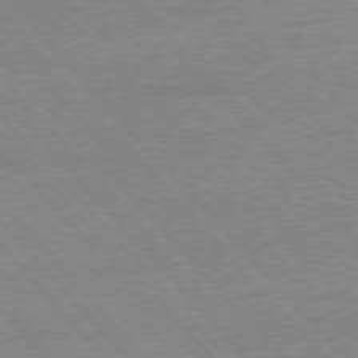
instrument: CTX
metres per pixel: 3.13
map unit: Ap
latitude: -77.6155
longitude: -96.0633
